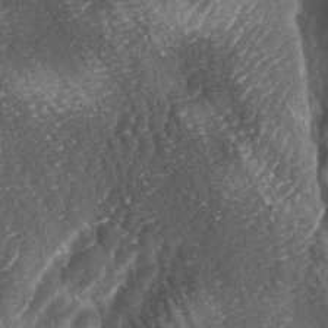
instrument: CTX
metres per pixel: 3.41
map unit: lAa
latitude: -4.7652
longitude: -127.0648
